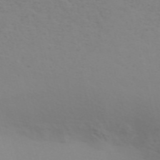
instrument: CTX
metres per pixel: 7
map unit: ANa
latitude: 51.0647
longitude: -70.6868
